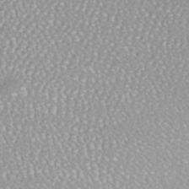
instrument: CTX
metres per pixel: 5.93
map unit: HNhu
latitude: -48.5007
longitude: 98.5574
